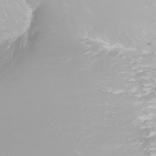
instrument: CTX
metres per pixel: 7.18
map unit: Nhu
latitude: -9.2187
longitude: -79.9906
